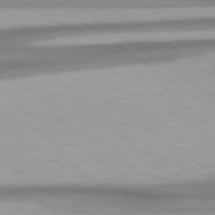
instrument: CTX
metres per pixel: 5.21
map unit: Hpe
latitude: 78.9514
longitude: -134.6301
